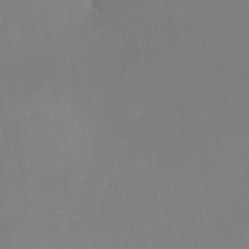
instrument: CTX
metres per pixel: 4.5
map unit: Ht
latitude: -13.2565
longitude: -44.3845
